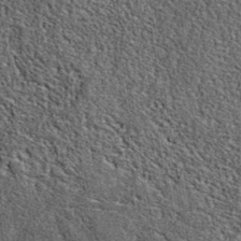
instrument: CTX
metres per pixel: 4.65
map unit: eAb
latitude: 39.9339
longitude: 110.2362
